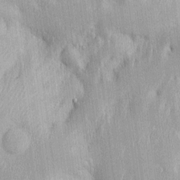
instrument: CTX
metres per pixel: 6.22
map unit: Htu
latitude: -5.3509
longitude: 158.2739
